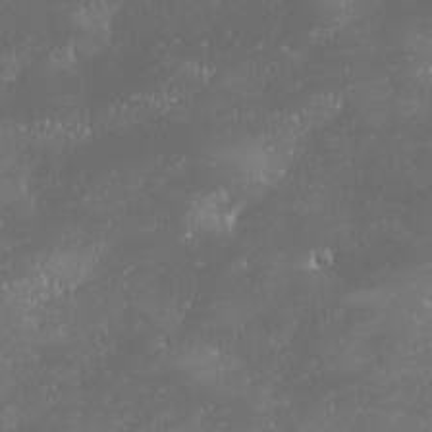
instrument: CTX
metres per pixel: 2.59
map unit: Ave
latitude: 18.2711
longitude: -137.8961
